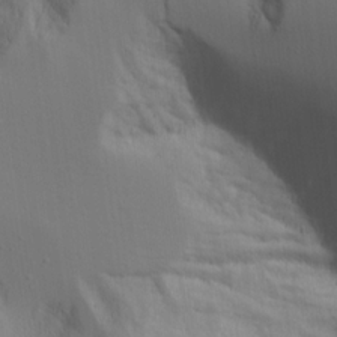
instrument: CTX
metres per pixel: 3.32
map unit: Aa
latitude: 17.8583
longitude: -124.8002
